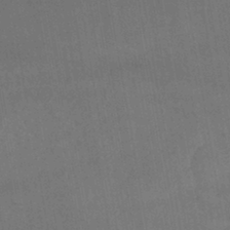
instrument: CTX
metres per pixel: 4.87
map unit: lHb
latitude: -42.2928
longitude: 65.7478
